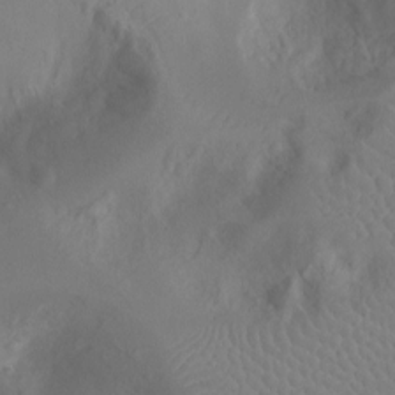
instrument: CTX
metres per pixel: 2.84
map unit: Ht
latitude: -7.3131
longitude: -23.5749
